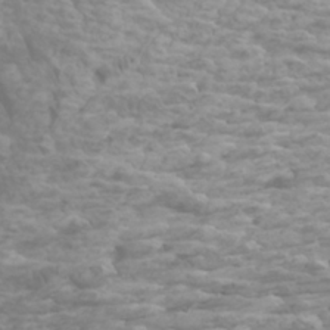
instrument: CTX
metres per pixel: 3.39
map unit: Htu
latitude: -5.2565
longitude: -76.5356
